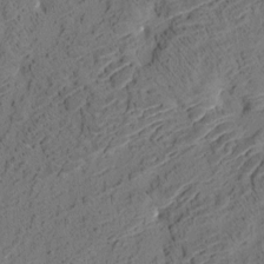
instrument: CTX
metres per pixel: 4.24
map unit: eHh
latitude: 3.4426
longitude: -78.4790
